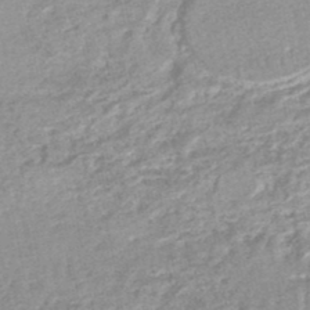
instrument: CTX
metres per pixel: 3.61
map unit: HNhu
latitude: -47.8989
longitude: 102.2740
